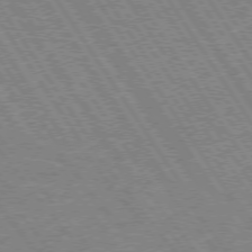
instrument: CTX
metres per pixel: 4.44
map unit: Hpe
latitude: 73.3482
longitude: -141.4048
